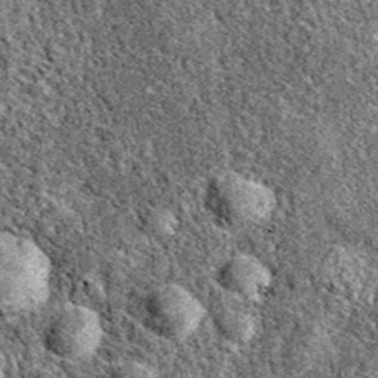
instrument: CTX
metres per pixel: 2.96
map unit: eAb
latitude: 38.1389
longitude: 110.7274
